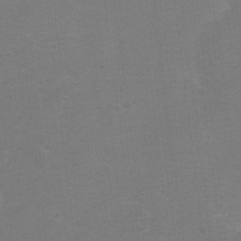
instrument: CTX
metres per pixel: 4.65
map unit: Ht
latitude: 2.8002
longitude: -28.8947
